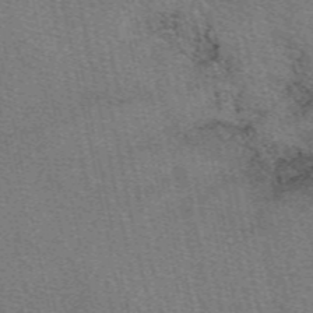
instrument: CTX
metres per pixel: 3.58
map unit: eAb
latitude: 50.3278
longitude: 107.6722
